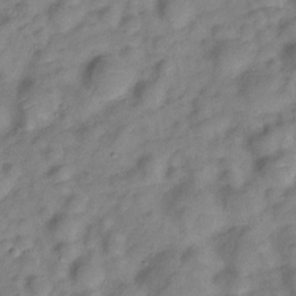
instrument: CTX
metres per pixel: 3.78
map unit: Hve
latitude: -28.1795
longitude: 92.3306
